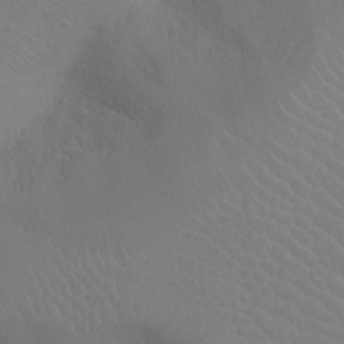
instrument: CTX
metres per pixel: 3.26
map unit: Ht
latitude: -16.8408
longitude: -40.2333
